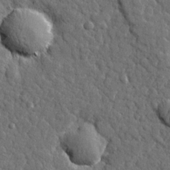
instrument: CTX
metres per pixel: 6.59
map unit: lHvf
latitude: 23.2159
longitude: 143.4076
